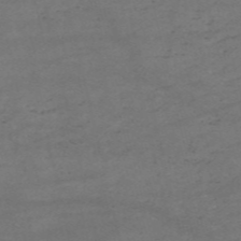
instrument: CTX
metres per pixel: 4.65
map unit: HNb
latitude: -55.3132
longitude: -44.5734
